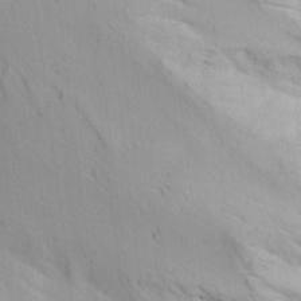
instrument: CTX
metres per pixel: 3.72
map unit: lAa
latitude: 19.9150
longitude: -138.3467
